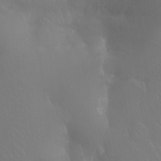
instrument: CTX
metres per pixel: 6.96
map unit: Ht
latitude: -11.2376
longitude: -44.8947
